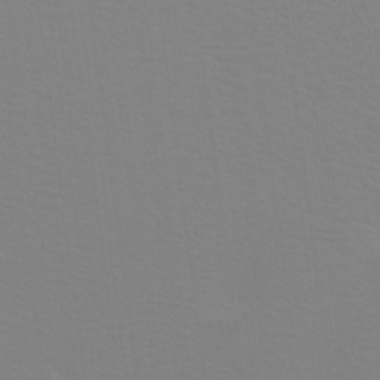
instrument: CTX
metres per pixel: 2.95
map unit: Htu
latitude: -12.1606
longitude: -71.1592
